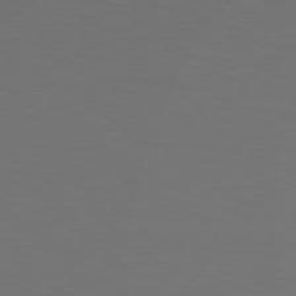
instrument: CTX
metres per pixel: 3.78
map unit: Hpe
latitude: 78.9703
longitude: -163.1404
